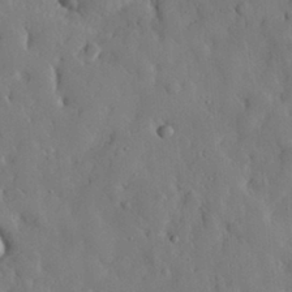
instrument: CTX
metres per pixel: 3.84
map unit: eHh
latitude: 29.9150
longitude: -77.7260
